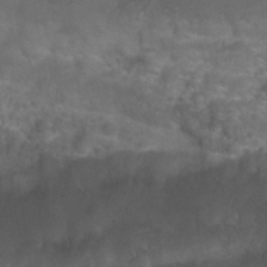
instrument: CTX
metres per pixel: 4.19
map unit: Nhu
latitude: 27.2159
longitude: -51.7638
